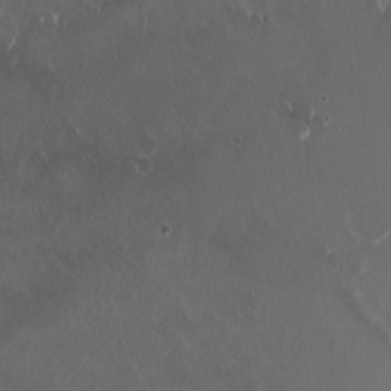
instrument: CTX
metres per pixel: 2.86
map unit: HNhu
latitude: 2.4412
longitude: -3.1214
